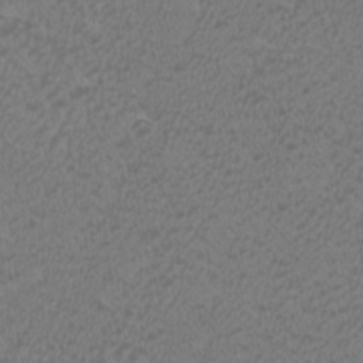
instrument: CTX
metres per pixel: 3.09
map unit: HNhu
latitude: 2.7624
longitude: -1.4615
